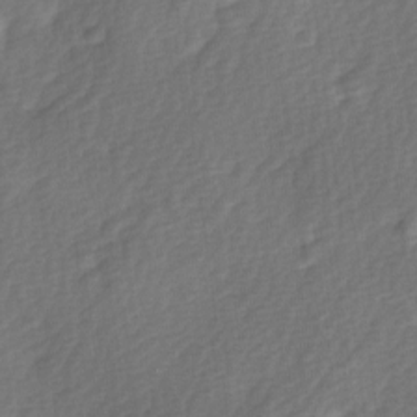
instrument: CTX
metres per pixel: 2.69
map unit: Ave
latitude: 0.4790
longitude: -112.2333
